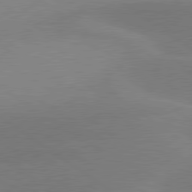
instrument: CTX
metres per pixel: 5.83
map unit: lApd
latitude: 79.9717
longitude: -89.5560
